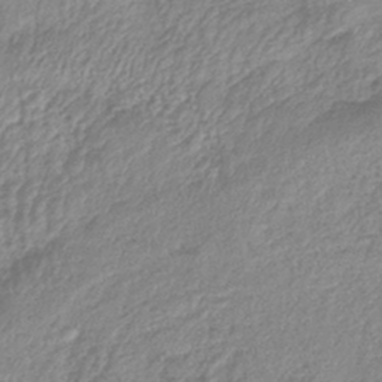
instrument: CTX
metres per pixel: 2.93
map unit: lHb
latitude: -40.2550
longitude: 70.7841
